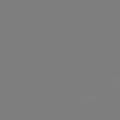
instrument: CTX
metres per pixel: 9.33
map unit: Hpe
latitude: 77.6127
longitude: -137.4427
